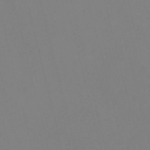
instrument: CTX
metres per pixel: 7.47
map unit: Nve
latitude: -57.1053
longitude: 53.2187
